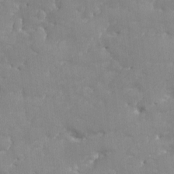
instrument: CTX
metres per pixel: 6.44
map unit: Ave
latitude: -8.5385
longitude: -117.5371
